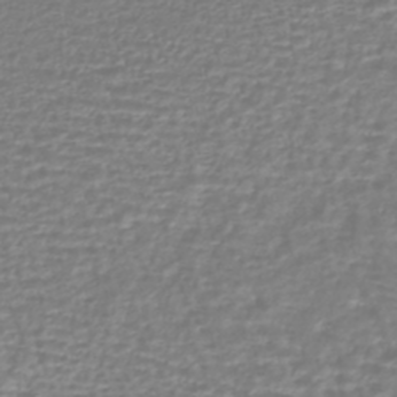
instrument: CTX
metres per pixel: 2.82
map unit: HNhu
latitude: -44.2928
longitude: 99.1809
